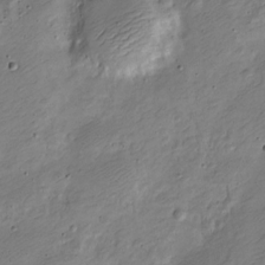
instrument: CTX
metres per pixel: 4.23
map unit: Nve
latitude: -24.0850
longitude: 106.8786
